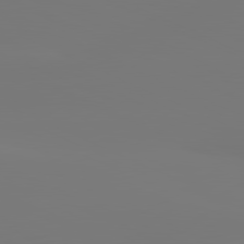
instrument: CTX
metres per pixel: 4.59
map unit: lApd
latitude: 81.0836
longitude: -149.8394
